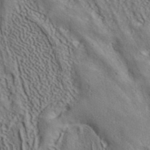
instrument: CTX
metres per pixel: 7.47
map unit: ANa
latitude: 40.9135
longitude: 33.6911
